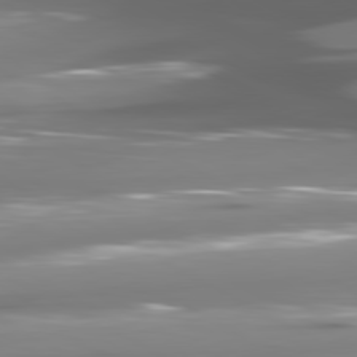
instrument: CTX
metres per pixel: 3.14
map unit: lApd
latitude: 80.7057
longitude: -144.8758
